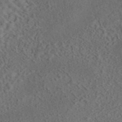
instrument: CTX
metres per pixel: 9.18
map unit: eAb
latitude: 43.9717
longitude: 114.8408
